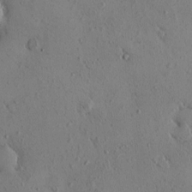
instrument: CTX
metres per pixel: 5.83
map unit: eHh
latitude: -0.4251
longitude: 18.5385
